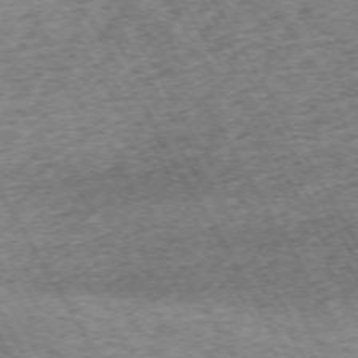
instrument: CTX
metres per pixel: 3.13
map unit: Hpe
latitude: -72.2172
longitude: 12.7463
